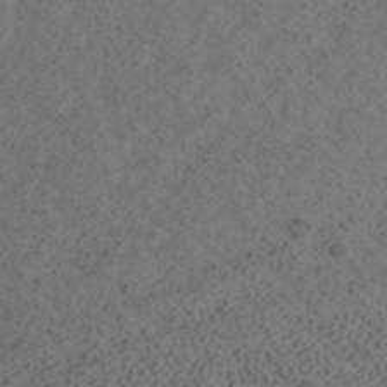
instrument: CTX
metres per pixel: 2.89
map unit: ANa
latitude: 41.4993
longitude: 27.7477
